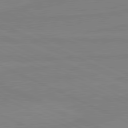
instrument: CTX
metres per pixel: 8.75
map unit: lApd
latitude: 81.2159
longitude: -178.4601
